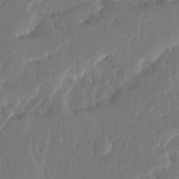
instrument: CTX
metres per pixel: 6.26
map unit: Ave
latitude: 15.1404
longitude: -137.9339
